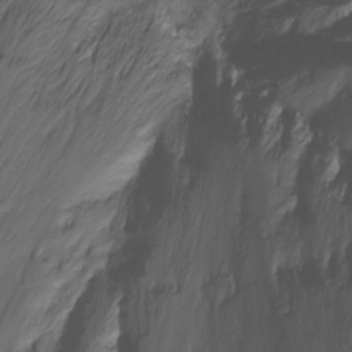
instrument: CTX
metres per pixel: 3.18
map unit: Ht
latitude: -11.6344
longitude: -35.5749
